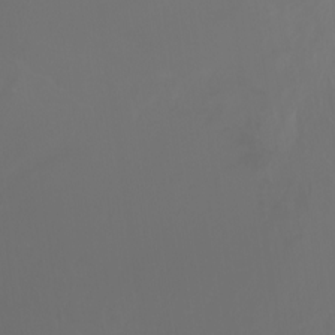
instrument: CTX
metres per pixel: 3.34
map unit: Ht
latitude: -3.0486
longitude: -60.6112
